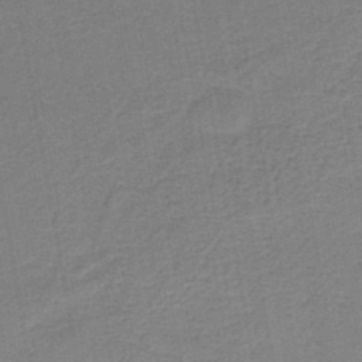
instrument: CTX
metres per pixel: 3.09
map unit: HNb
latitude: -45.5021
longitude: 52.1794
